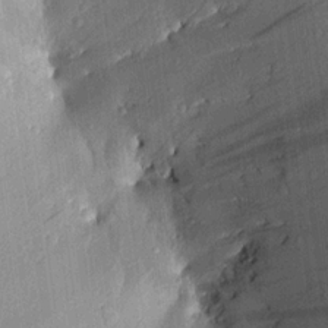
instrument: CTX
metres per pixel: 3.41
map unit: Aa
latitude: 17.7261
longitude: -146.4412
